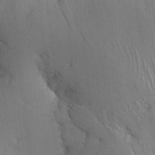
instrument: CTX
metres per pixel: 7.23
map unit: Htu
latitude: -6.0850
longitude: 156.8597
